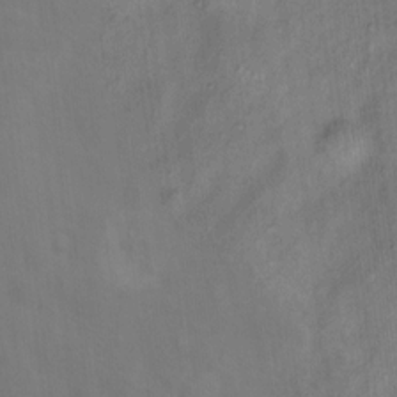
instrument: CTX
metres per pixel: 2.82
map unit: Ht
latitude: 10.6680
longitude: -40.4601
